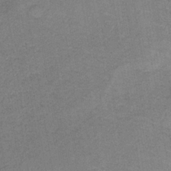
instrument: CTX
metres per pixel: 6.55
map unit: HNb
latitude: -33.7856
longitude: 57.3509
